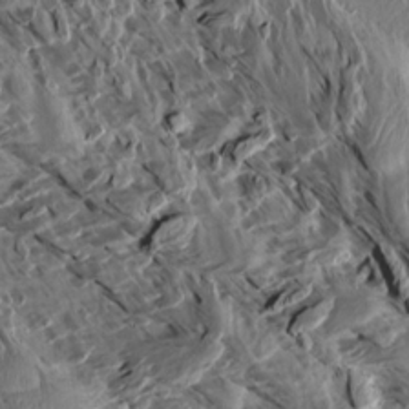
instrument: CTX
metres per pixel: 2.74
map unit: Aa
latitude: 13.5371
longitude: -143.5182
